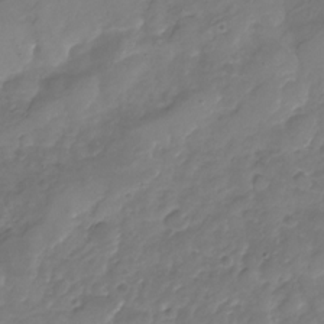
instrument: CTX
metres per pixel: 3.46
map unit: Nhu
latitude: -24.1984
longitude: -56.9135
